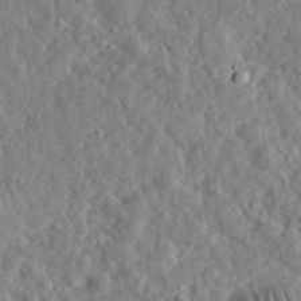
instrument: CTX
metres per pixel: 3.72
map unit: eHh
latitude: 34.9513
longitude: -78.8758
